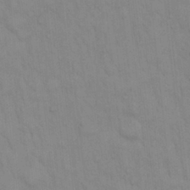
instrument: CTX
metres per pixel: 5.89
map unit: Hto
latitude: 13.4238
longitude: -57.6504
